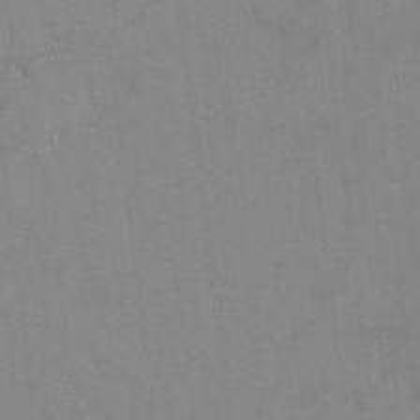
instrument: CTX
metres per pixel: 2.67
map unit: Hto
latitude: 7.5371
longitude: -35.8016
